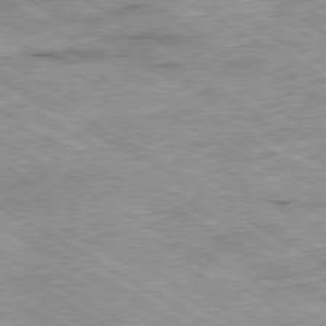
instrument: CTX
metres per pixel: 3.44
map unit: Ap
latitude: -80.3684
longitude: -54.1200
